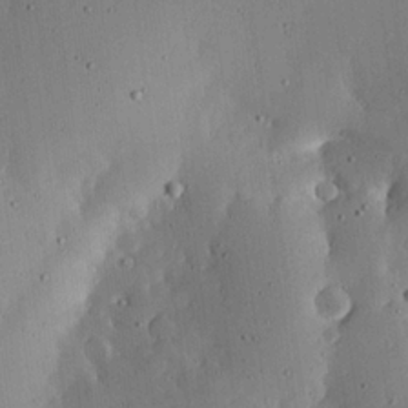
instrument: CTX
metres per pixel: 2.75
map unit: lHvf
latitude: 18.6868
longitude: -114.1766
